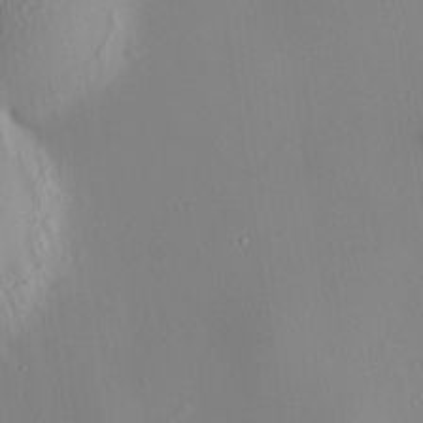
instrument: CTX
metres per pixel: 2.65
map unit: HNhu
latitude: 8.2523
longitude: 14.6519
